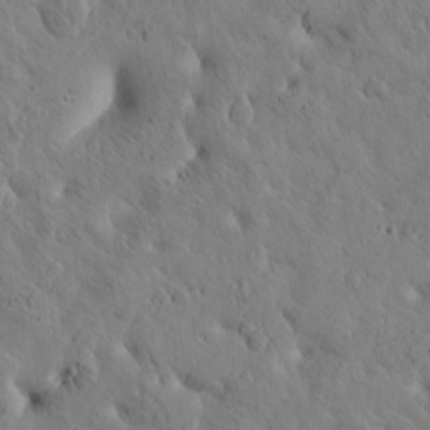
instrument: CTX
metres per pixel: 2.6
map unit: Htu
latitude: -3.4832
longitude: 170.8030
